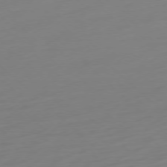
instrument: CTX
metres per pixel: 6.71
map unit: Ap
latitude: -77.9367
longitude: -77.9528
